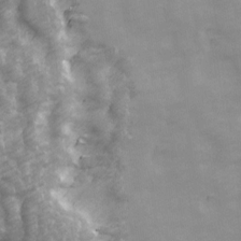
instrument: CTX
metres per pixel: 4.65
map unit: Ave
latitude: 13.7261
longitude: -104.6491
